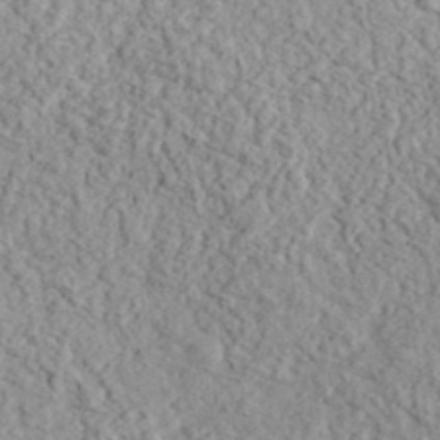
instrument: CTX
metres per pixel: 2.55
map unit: eHh
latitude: 37.4805
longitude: -81.1970
